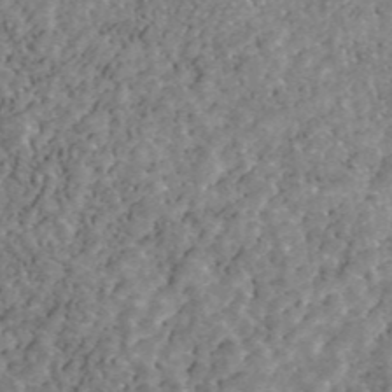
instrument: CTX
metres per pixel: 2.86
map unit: ANa
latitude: 44.6301
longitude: 30.1794
